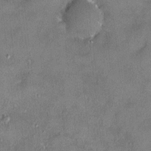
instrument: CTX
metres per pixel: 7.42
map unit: HNhu
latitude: 3.5938
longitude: 6.8786
